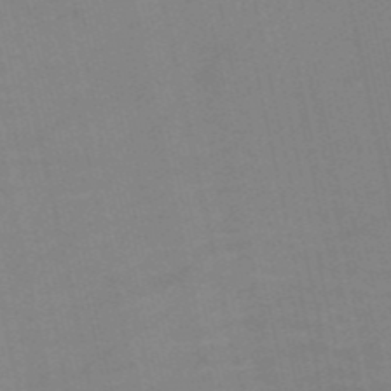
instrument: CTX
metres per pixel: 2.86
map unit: HNb
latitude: -52.7463
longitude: -47.1970
